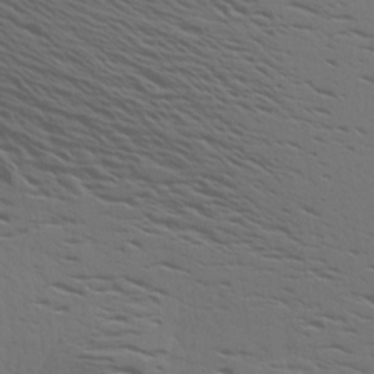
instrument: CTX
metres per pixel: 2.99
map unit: Aa
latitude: 18.7435
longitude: -145.0836
